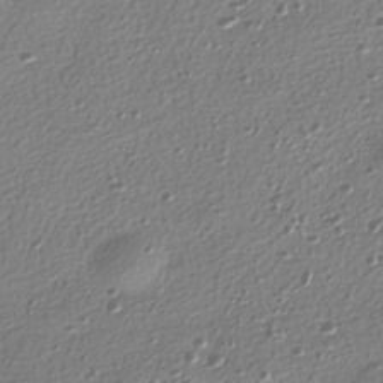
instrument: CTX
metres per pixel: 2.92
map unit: HNhu
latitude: -39.4266
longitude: 101.5777
